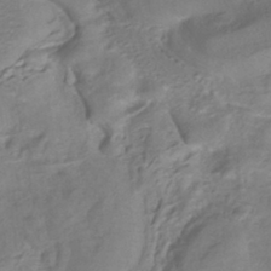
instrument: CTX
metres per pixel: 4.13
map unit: HNhu
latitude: -40.4251
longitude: 108.7085
